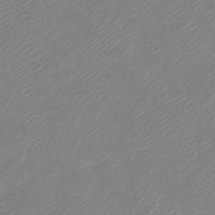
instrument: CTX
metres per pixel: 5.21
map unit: lHb
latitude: -40.4818
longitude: 78.0283
